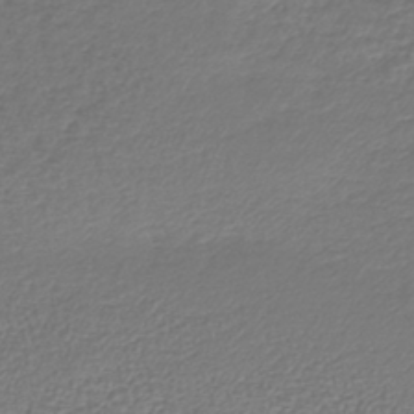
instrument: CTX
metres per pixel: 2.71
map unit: lHb
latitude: -42.2550
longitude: 72.6518
